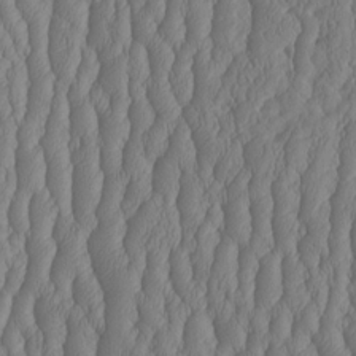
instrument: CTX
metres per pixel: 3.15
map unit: HNhu
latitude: -2.4440
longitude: 13.3321
